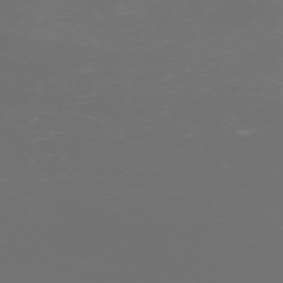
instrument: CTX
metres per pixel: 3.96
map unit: Nhu
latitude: -68.4629
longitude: 39.0109
